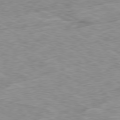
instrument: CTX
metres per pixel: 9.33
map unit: Ap
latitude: -80.4818
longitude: -72.6113
